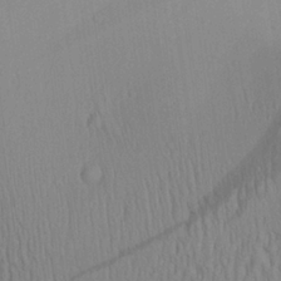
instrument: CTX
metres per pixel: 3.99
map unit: Aa
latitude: 27.1781
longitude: -137.2915
